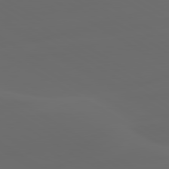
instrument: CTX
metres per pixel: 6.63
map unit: lApd
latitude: 80.1200
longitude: -91.7261
